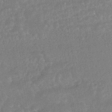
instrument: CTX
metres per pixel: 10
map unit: HNhu
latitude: -46.6329
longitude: 96.8030
